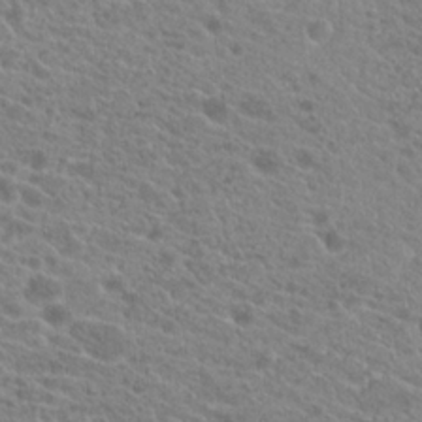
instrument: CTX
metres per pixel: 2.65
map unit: Hto
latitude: 21.6505
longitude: -38.8002
